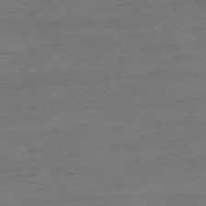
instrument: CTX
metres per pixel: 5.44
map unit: Ap
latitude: -75.0109
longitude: -85.5371
